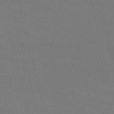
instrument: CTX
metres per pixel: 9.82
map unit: HNb
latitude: -54.4818
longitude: -37.4993
